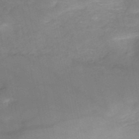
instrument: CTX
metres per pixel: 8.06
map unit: HNb
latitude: -50.4629
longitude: -39.3859
